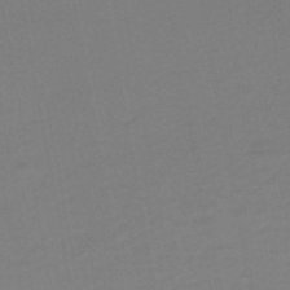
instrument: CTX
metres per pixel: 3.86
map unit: HNhu
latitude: -48.3873
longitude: 99.7666
